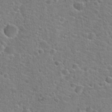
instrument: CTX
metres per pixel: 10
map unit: Hto
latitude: 22.0633
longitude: -44.4412
